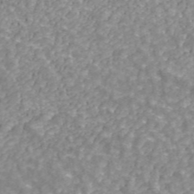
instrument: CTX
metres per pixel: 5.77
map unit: ANa
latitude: 43.0459
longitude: 26.6140
